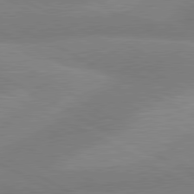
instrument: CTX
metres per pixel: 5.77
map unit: lApd
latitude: 80.7246
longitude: 124.6329
